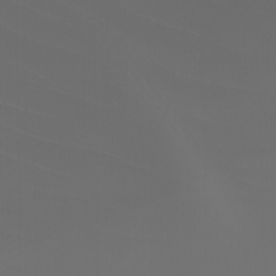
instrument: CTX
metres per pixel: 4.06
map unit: Nhu
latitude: -5.6155
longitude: -91.6505
